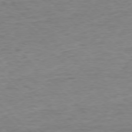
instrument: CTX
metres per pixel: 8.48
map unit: Ap
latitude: -77.0297
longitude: -94.3467
